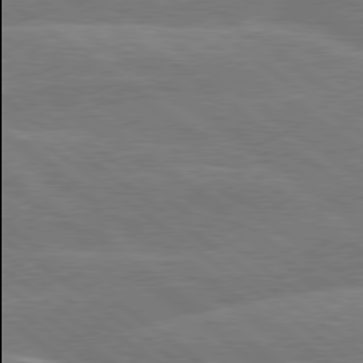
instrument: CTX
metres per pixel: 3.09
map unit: Hpe
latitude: 78.8380
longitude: -153.9906
